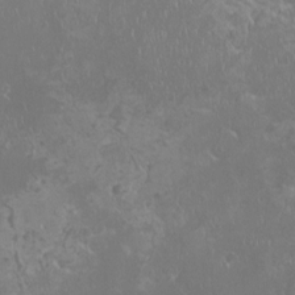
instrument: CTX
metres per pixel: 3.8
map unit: HNhu
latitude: -1.3699
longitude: 1.9367
